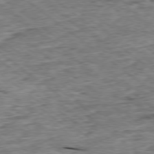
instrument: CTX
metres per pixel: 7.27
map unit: Ap
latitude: -78.9163
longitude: -86.3845
